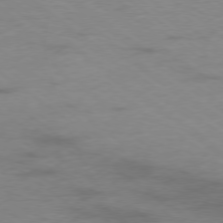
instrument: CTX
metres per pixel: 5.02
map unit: Hpe
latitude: -78.9730
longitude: -19.1403
